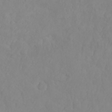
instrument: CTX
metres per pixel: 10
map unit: eHh
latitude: 25.6316
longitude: -64.3656
